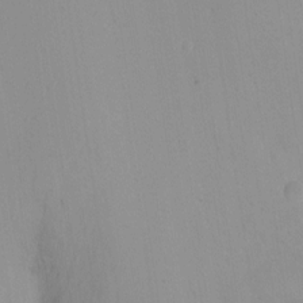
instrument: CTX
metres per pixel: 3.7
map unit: Ht
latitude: -10.4440
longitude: -39.4048
